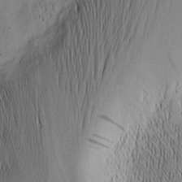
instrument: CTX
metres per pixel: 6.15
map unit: Nhu
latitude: -6.1228
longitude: -152.5735
